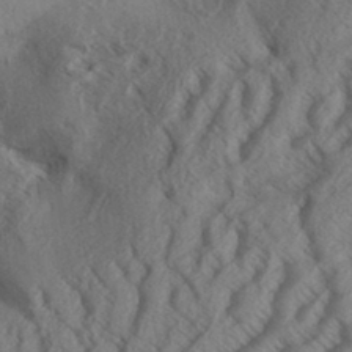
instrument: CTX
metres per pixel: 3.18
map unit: Aa
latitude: 33.0270
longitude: -138.5357
